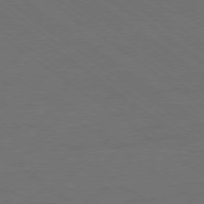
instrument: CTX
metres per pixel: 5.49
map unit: Ap
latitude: -79.3698
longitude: -54.1200
